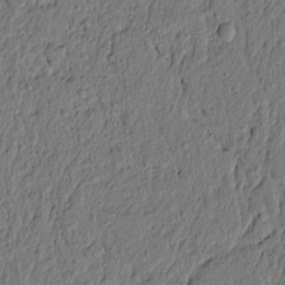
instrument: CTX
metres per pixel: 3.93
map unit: lAvf
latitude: 6.5735
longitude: 166.5574
